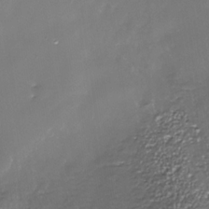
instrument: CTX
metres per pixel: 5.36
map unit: Nhe
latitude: -35.4265
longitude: -91.8772
